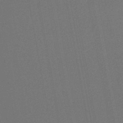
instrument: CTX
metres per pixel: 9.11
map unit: HNb
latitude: -47.5966
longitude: 58.0472
